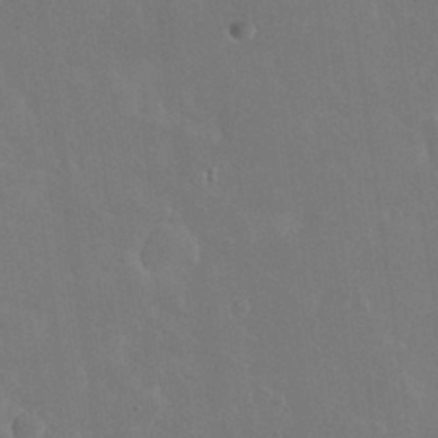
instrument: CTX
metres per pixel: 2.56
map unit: Nhu
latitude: 30.8569
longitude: -56.4034
